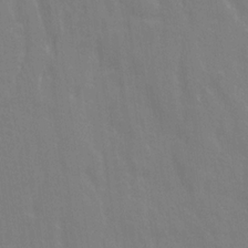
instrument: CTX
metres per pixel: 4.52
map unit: Ave
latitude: 20.9325
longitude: -134.2522
